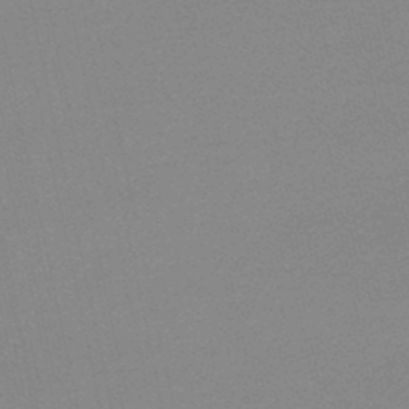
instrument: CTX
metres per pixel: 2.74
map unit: lHb
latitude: -48.1606
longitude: 64.9164
